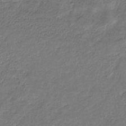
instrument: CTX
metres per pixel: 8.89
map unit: eHb
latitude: -30.5573
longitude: 68.6896
